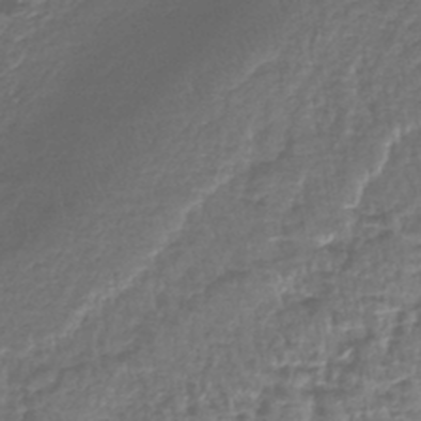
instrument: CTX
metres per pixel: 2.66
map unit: lHb
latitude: -42.2928
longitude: 64.6708
